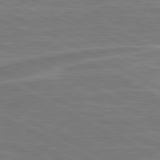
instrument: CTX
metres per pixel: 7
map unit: lApd
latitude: 80.9325
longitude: -174.3845
